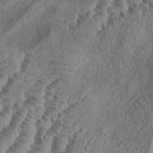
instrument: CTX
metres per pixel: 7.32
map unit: eHh
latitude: 37.1970
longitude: -136.2901
